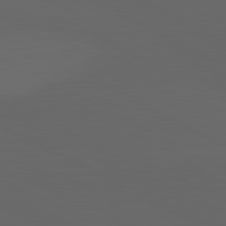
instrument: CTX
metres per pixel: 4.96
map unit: lApd
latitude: 82.0444
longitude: 130.9730
